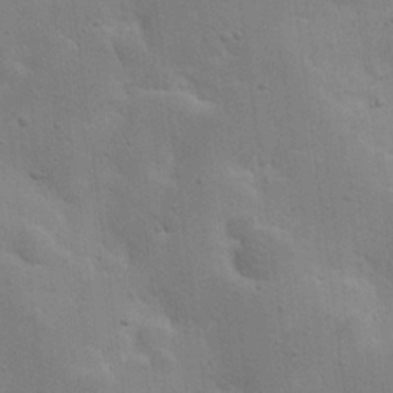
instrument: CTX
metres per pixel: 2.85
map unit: eHh
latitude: 20.4601
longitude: -62.4412
